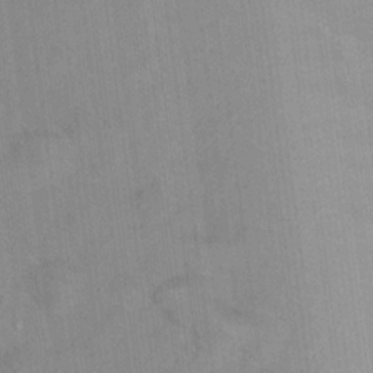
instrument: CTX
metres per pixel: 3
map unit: Ht
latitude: 14.7436
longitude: -39.8205
